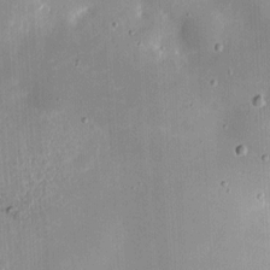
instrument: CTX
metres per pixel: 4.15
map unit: eHh
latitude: 4.6301
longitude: -68.7435
